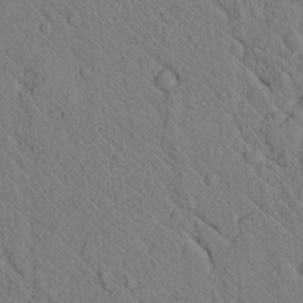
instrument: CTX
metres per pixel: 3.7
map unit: lAvf
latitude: 7.5182
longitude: 160.2740
